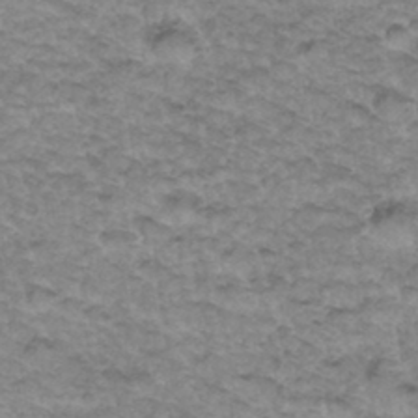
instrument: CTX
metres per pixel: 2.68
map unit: Hto
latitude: 35.3292
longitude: -47.6505
